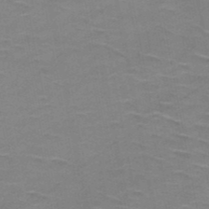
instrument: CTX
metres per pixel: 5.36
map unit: HNb
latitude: -48.1984
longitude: -48.2900
